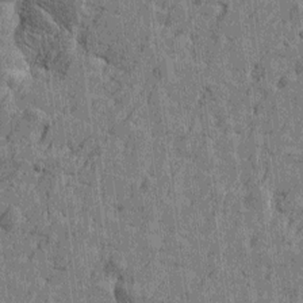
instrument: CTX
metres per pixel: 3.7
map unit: Htu
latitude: -4.6329
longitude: -179.3860
